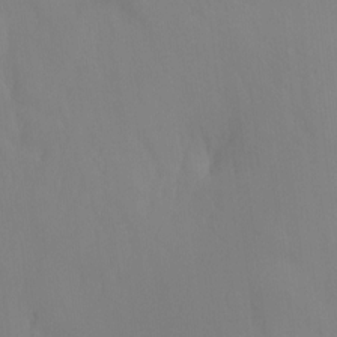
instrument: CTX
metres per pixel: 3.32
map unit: Ht
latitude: -10.9353
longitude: -39.5938
